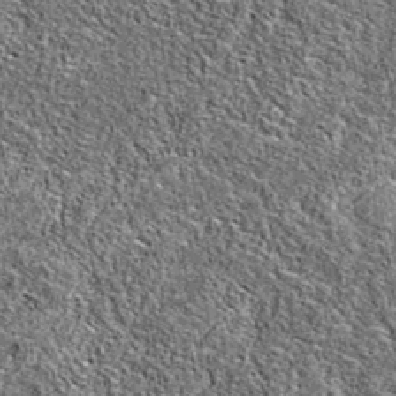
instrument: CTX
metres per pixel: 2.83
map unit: eAb
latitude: 36.6490
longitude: 106.0094
